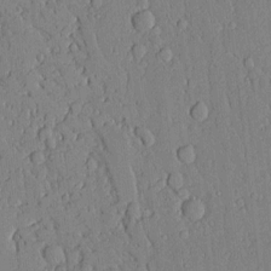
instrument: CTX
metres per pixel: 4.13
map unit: Aa
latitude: 12.2523
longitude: -125.7260
